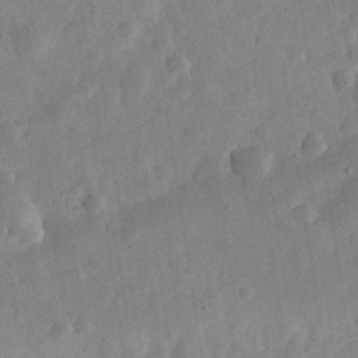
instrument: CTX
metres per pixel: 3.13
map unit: eHh
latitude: 32.2145
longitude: -75.8772
